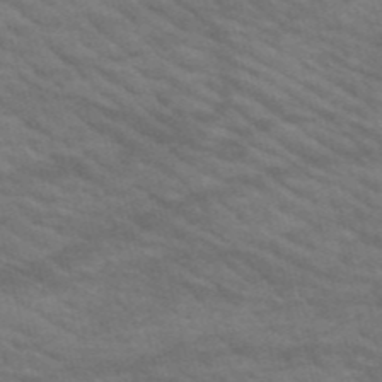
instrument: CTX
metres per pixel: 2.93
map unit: HNb
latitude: -53.0864
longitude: -44.6112
